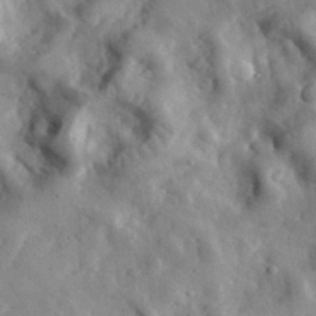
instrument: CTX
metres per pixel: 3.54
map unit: eHh
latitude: 32.5735
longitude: -77.9339
